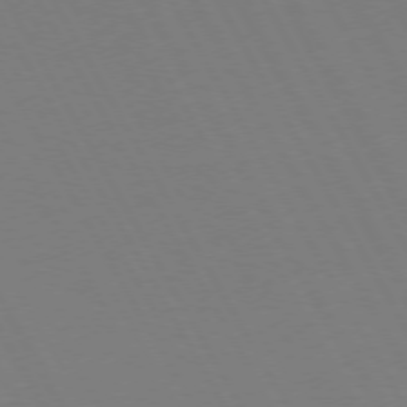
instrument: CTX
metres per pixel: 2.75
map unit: Hpe
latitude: 72.7625
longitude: -127.4616
